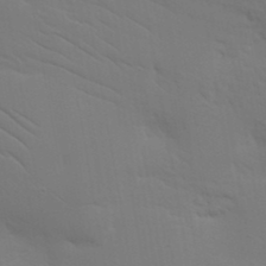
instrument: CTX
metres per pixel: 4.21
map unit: Nhu
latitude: 23.7450
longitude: -73.4427
